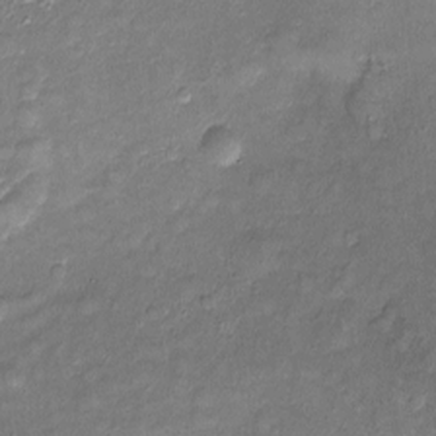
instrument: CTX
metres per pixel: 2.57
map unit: Htu
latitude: -5.5021
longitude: 157.6911
